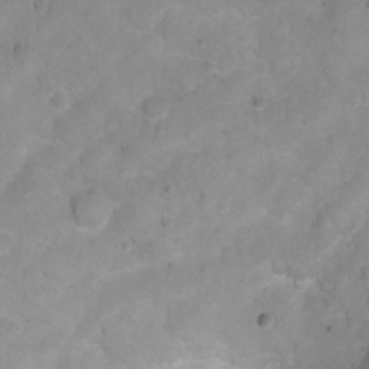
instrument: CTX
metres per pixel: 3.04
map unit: Hto
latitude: 3.0836
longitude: -35.3292
